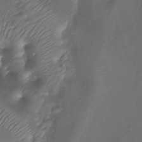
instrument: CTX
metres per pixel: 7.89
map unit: Htu
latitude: -14.1039
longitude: -45.1592
